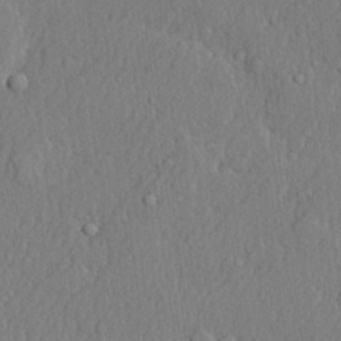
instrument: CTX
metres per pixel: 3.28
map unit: lHvf
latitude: 21.8017
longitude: 142.6707
